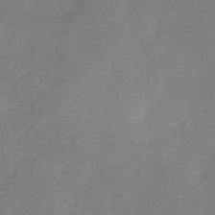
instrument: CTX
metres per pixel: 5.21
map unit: HNb
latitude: -44.6896
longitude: -38.2522
